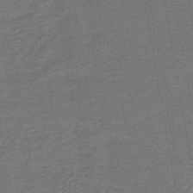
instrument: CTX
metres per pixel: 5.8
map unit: HNb
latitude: -43.4832
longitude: 51.7855
